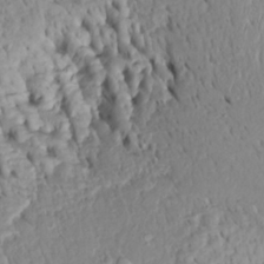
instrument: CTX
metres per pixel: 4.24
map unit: Htu
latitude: -4.7463
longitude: 152.9352
